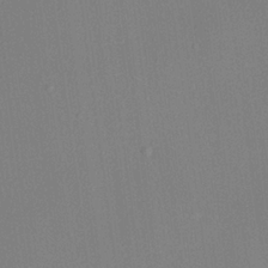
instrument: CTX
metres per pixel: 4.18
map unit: lHvf
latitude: 23.1592
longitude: 140.8597
